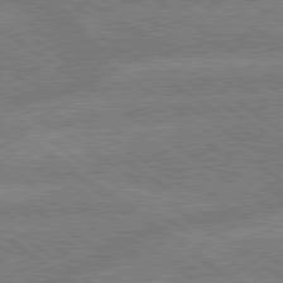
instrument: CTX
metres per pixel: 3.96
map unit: lApd
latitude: 79.3860
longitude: -161.3104
